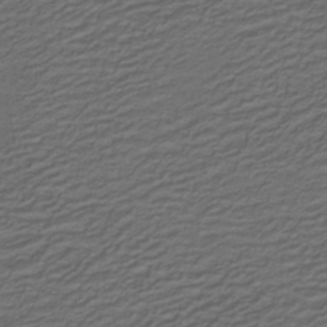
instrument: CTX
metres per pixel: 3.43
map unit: lHb
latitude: -39.9745
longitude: 53.8233
